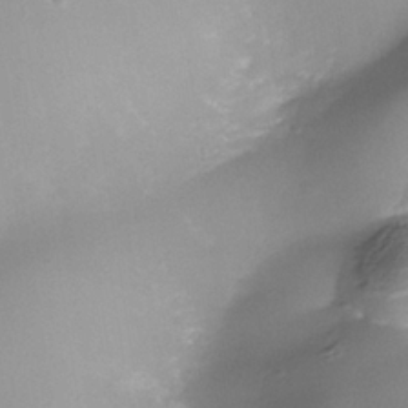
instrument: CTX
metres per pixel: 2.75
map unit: Nhe
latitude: -37.8800
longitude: -119.3859
